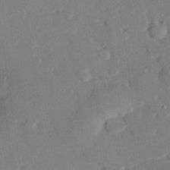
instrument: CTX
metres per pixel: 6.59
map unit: eHh
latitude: 28.2333
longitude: -82.0633
